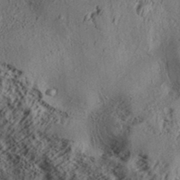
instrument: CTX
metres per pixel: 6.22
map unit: Aa
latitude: 32.2334
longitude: -134.5923
